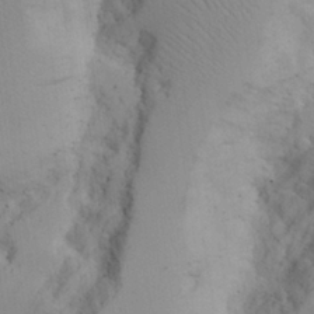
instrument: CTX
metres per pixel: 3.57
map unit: Aa
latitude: 25.5371
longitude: -132.0444
